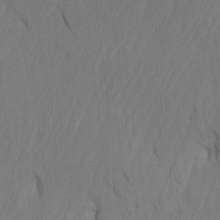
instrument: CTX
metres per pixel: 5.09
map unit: Htu
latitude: -7.3132
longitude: -68.3467
